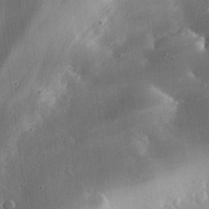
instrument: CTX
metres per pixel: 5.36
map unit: eHh
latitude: 24.0822
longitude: -90.7624
